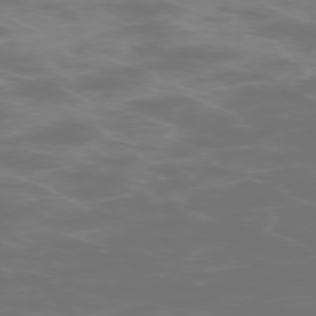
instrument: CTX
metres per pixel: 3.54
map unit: Ap
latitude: -75.6155
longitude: -75.8772
